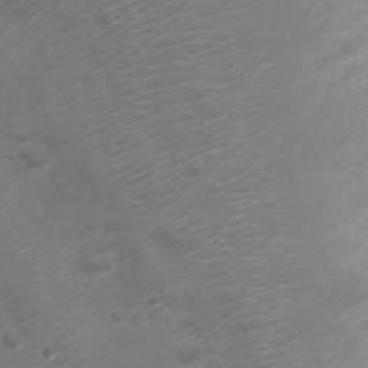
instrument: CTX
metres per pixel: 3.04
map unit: Nve
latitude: -20.2361
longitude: 106.1228
